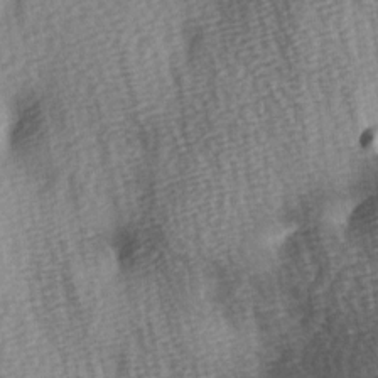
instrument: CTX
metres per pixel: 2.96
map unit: Ave
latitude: -5.7666
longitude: -120.6869
